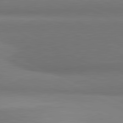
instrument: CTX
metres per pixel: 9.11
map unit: lApd
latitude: 81.7827
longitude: 154.0850
